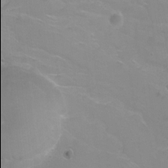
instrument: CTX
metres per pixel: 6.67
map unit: Ht
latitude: 0.4979
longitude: -45.9906
